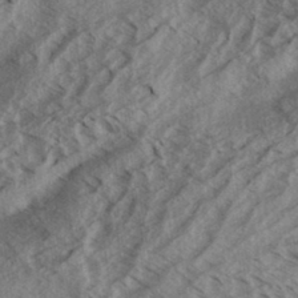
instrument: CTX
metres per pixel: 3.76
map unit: Aa
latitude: 33.4426
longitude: -139.4804
